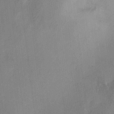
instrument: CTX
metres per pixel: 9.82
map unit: HNhu
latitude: 6.1200
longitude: 3.5588
